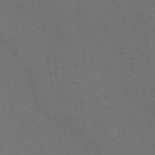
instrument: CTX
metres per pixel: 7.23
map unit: ANa
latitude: 43.7450
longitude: 28.2928
